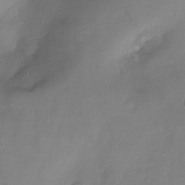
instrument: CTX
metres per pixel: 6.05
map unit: Ht
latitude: -15.0676
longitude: -45.0458
